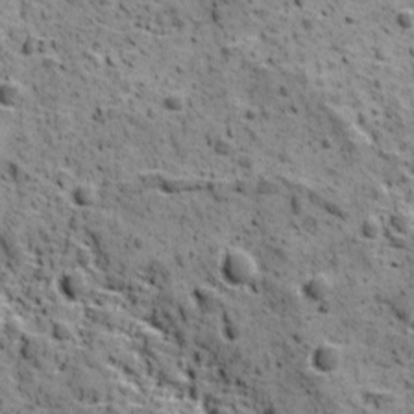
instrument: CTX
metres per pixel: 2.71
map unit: Ave
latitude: 11.1214
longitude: -105.3482
